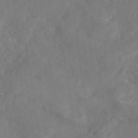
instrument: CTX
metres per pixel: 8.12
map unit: eAb
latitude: 46.1956
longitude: 127.1242
